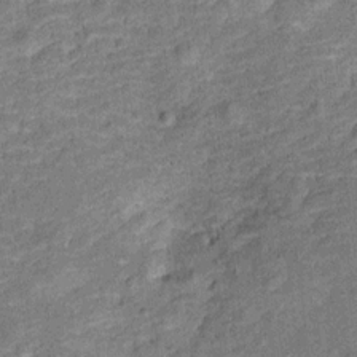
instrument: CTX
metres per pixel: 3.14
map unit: Ht
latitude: 10.0444
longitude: -39.0836
